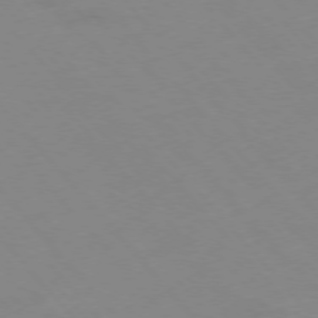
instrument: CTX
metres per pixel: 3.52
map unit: Hpe
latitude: -76.6330
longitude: -19.9717
